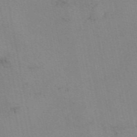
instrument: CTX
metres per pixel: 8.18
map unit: eAb
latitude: 49.9339
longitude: 104.7463
